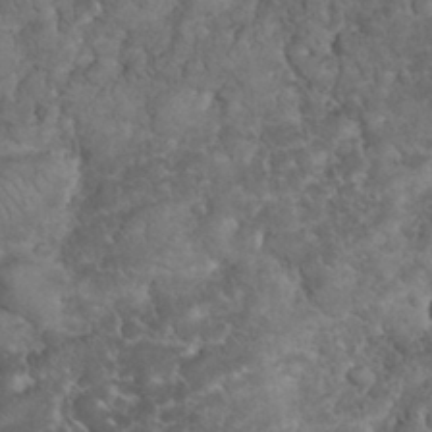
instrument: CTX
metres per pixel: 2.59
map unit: eHh
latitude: 32.7624
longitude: -64.5924
